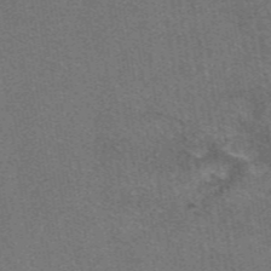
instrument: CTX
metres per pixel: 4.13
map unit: eAb
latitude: 48.2334
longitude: 115.0486
